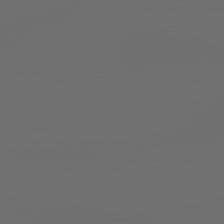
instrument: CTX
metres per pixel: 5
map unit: Hpe
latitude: 78.4223
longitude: 176.9353
